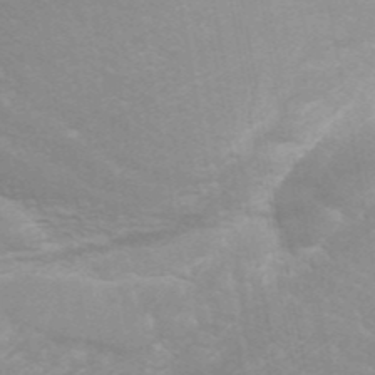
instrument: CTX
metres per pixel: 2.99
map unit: ANa
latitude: 44.1578
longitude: 28.0094
